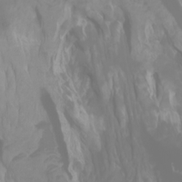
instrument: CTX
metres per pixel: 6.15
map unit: Htu
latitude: -0.4818
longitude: -76.4223
